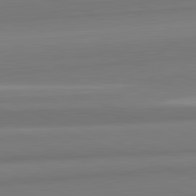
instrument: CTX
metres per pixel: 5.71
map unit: lApd
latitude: 82.3845
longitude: 170.1606
